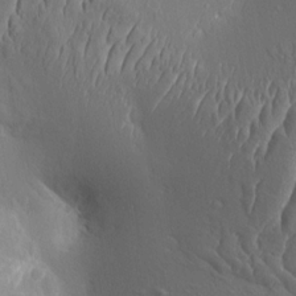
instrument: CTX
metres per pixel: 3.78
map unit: Aa
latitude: 9.3104
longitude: -132.3656
